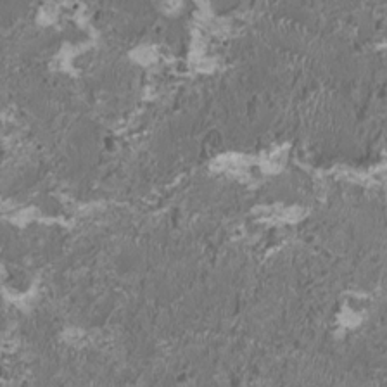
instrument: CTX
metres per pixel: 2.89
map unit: HNhu
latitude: 0.3656
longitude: -1.5749
